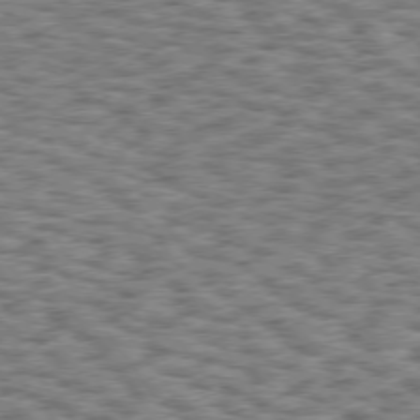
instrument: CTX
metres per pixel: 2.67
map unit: Hpe
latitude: 75.3293
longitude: -134.1011
